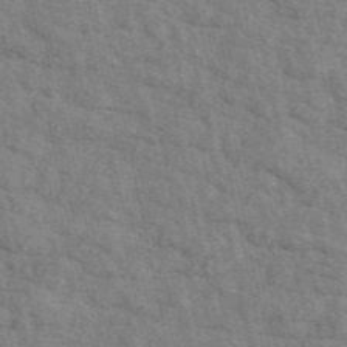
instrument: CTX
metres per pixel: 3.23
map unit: eAb
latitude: 48.8380
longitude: 106.2740
